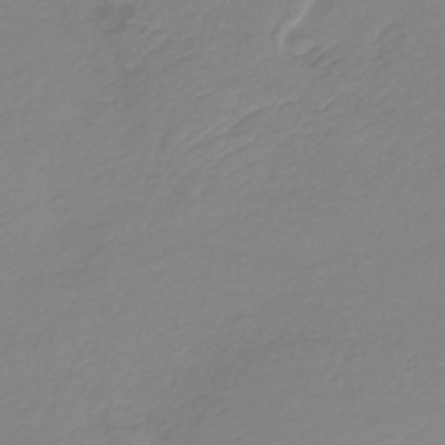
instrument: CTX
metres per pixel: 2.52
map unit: HNb
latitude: -35.5966
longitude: 51.4643
